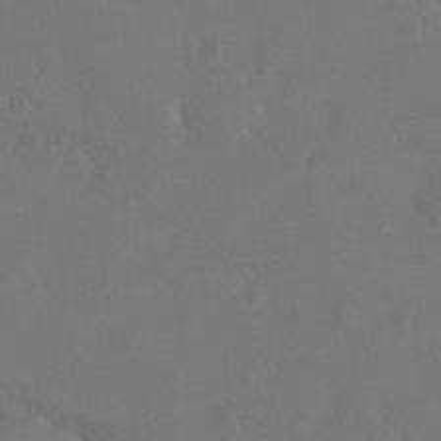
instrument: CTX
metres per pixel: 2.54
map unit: Hto
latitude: 8.4979
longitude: -35.0269
